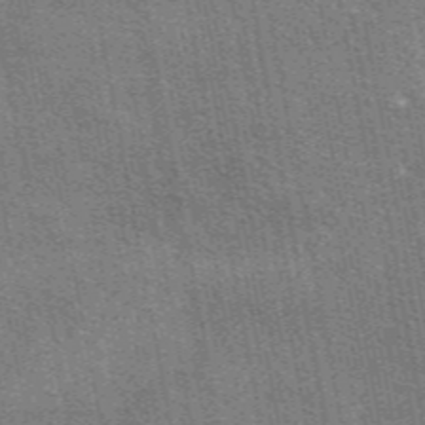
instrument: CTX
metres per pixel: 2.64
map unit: eAb
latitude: 48.6302
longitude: 116.6707
